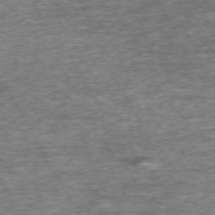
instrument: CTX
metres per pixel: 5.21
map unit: Hpe
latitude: -71.0675
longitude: 13.1431
